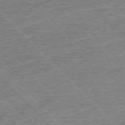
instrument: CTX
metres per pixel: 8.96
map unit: Ap
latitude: -76.3684
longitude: -92.1577
